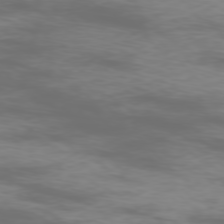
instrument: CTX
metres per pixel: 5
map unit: Ap
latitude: -77.4265
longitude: -63.0270
